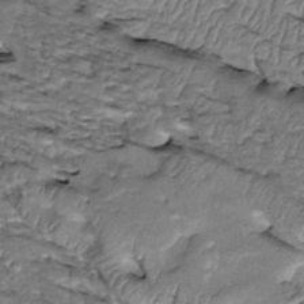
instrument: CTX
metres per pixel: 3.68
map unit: Htu
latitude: -2.2739
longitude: 150.2739
